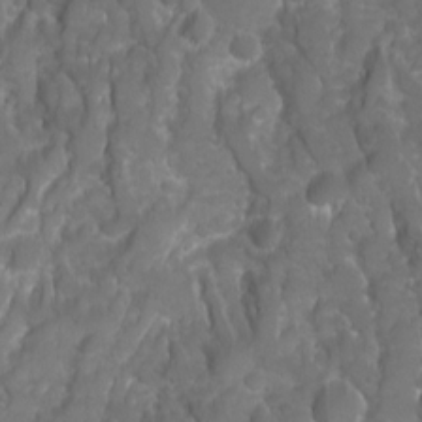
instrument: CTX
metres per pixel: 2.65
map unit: Ave
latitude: 16.2145
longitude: -133.2915
